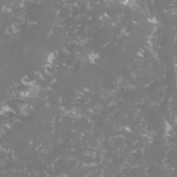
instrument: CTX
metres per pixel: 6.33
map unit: lHvf
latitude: -15.0865
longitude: -98.8191
